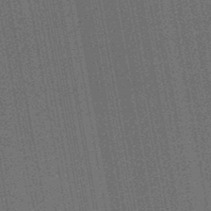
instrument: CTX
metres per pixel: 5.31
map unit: HNb
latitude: -47.4832
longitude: -46.7813
